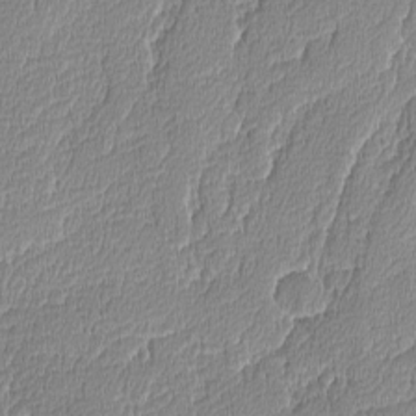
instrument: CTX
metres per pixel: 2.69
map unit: lAvf
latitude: -8.4251
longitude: -114.2900
